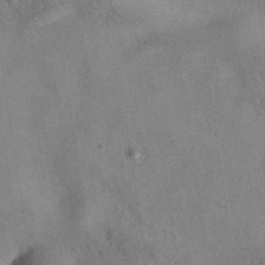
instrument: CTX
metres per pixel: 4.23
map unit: eAb
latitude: 34.8191
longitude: 109.2376
